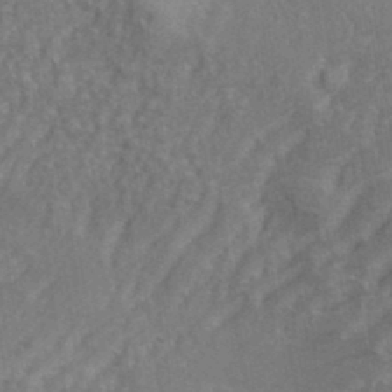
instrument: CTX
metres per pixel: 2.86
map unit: eHh
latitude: 34.8758
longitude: -133.4049
